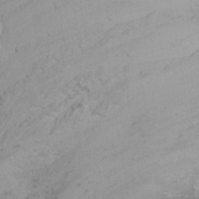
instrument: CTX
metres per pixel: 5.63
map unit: Htu
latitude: -1.1620
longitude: -74.6491
